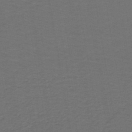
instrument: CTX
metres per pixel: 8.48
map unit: lHb
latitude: -43.5021
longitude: 53.3887
